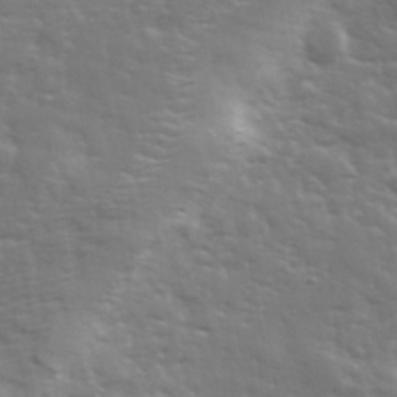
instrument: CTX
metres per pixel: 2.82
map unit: eHh
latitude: 35.3481
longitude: -81.0269
